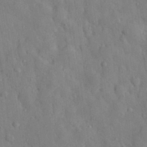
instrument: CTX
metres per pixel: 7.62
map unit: eHh
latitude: 29.2159
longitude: -77.4993
